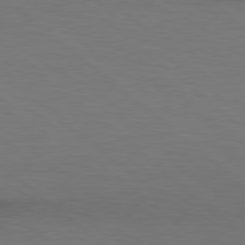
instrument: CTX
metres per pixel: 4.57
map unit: Hpe
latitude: 78.5546
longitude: -162.0444
